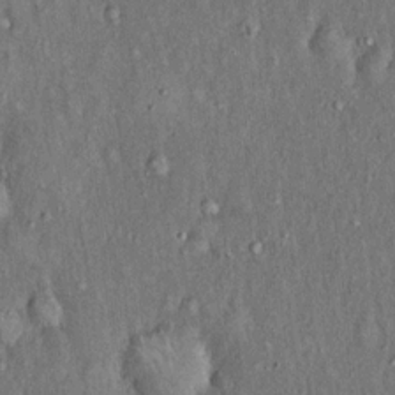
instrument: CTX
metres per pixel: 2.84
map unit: Hto
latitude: 15.8962
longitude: -61.1781
